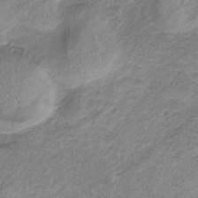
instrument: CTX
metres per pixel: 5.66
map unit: HNb
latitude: -33.3888
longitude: 61.2754
